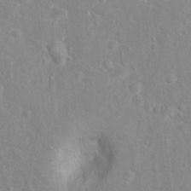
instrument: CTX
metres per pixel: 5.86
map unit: Hto
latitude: 16.0822
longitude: -42.1767
